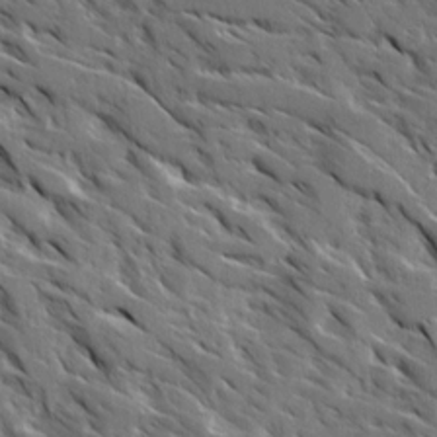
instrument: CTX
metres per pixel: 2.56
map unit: Ave
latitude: 16.8191
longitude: -130.7247
